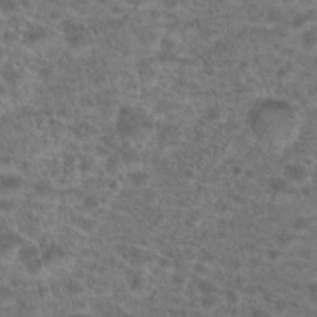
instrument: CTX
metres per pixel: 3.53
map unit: Hto
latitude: 19.2915
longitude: -41.0458
